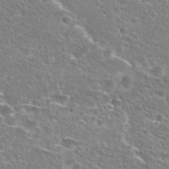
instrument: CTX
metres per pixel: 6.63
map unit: Hto
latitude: 27.5182
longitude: -47.9717
